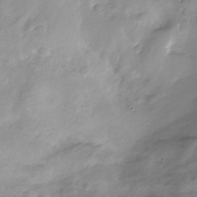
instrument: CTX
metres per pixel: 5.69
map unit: Nhe
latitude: -32.5952
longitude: -92.1766
